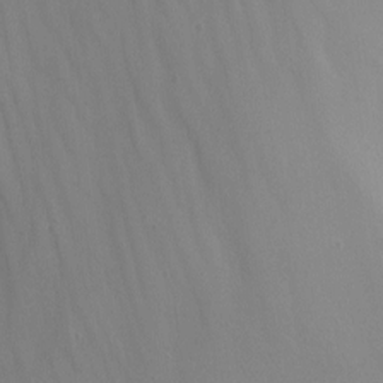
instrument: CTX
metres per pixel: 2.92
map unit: Nhu
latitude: -8.8597
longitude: -79.0270
